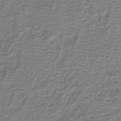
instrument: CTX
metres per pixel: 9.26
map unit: lHb
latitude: -41.0864
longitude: 55.1998
